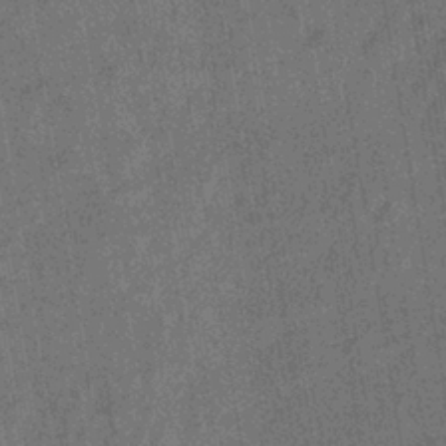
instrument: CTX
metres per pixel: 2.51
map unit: eHb
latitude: -35.2187
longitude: 80.7274
